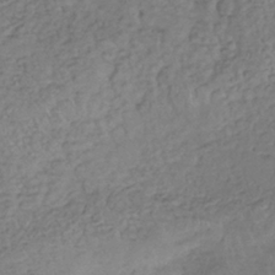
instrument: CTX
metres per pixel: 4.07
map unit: lHb
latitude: -37.1053
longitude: 68.0094
